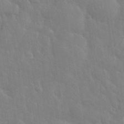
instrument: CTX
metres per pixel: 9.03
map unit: eHh
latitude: 35.5560
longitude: -61.3670
